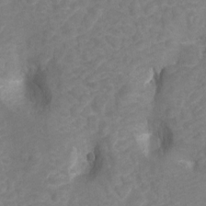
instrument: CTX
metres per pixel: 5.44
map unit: Hto
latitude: 5.2915
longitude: -32.8191
